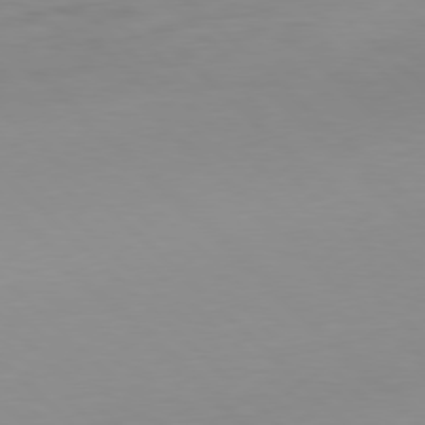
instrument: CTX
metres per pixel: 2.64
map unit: Hpe
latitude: 77.4993
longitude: -164.8947
